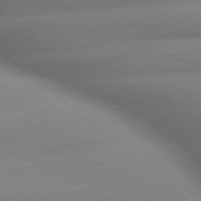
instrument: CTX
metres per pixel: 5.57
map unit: lApd
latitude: 79.6127
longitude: -163.1970
